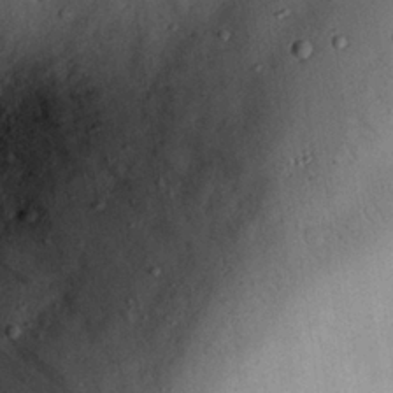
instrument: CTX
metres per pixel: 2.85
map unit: eHh
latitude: 25.9528
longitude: -75.9150
